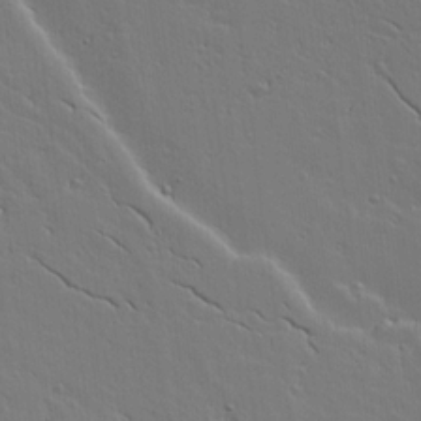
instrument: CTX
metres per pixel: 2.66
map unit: lAvf
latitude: 15.9906
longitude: -125.4804
